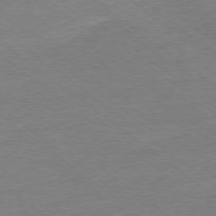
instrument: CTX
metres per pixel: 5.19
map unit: Ap
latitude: -77.6911
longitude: -82.2711
